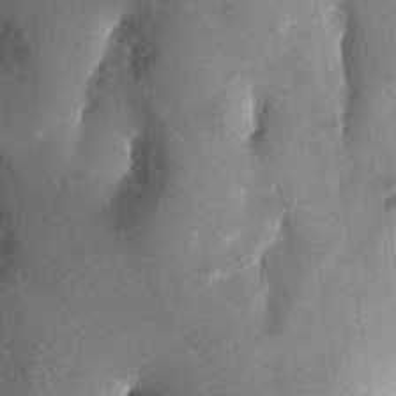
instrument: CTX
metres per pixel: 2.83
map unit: Ht
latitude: 4.8947
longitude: -29.7827
